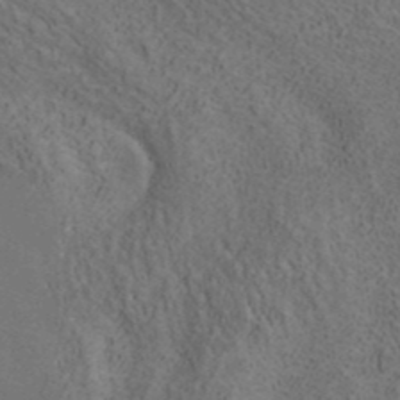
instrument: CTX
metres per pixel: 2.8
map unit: ANa
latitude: 39.4804
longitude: 20.3684
